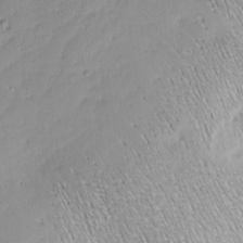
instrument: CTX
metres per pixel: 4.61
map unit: Nhu
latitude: -5.0675
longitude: -149.2726
